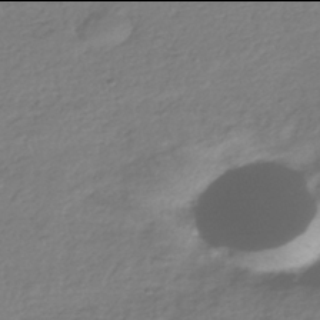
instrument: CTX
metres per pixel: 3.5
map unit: HNhu
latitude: -42.0094
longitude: 98.6518
